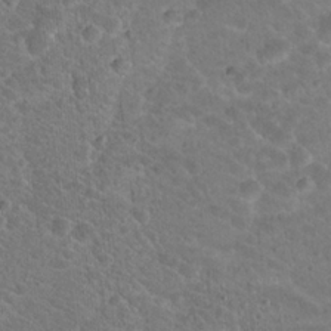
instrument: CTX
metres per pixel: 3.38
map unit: Hto
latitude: 19.2159
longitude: -33.0081
